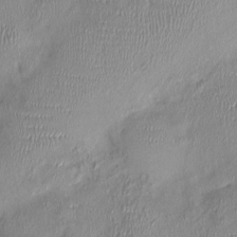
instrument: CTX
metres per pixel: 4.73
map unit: Nhu
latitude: -0.6708
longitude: -14.6491
